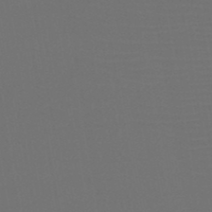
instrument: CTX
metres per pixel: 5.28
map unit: HNb
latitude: -47.9367
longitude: -42.9325
